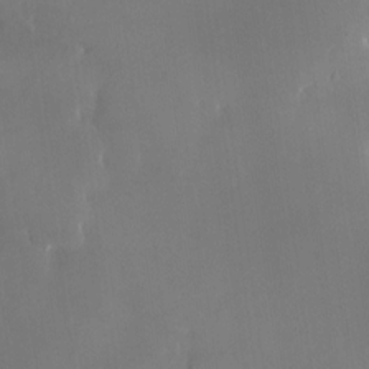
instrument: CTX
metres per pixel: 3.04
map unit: Nhe
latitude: -27.8044
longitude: -110.6491
